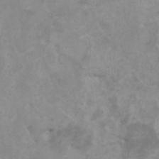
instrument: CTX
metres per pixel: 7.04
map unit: HNhu
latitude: -0.1228
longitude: 3.8044
